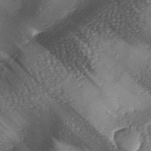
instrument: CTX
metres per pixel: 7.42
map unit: lAa
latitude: -7.1620
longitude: -125.8394
